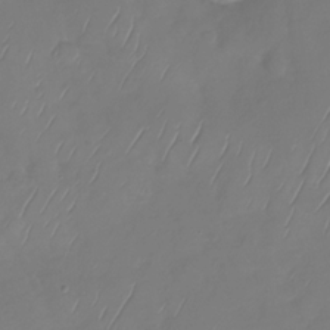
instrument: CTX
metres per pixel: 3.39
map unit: Nhu
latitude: -29.4832
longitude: -59.4804
